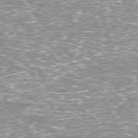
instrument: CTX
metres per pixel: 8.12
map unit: Hpe
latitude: -77.8422
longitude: 15.6533
